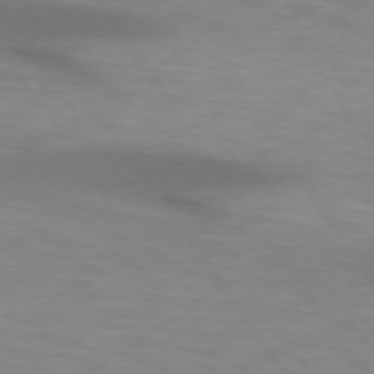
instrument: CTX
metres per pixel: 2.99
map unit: lApd
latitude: 74.1011
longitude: -51.2537
